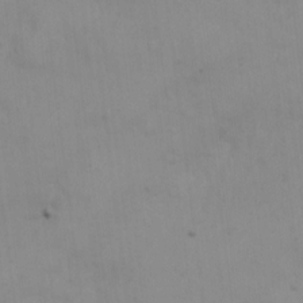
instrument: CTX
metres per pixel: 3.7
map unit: Nhe
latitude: -1.5022
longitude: -59.1781
